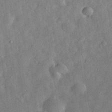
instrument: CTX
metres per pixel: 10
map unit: eHh
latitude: 30.3845
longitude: -75.1970
